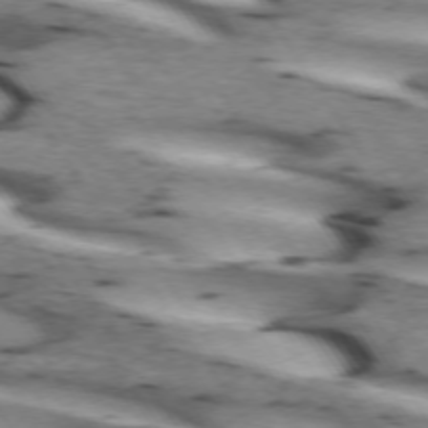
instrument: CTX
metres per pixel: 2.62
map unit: lApd
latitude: 72.6680
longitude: -53.6505
